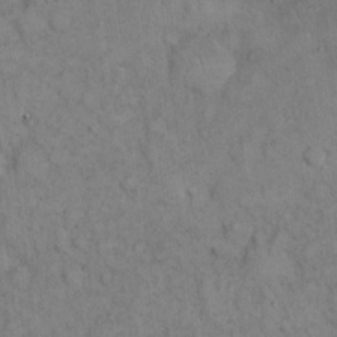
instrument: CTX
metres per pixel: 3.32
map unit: eHh
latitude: 16.6113
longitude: -63.4994
